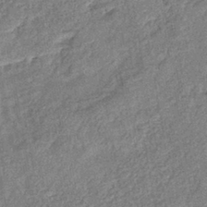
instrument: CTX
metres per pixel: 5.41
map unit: eHb
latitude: -39.9178
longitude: 78.0850
